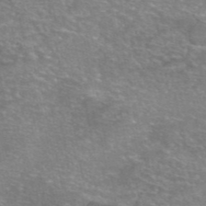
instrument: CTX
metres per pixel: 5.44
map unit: eAb
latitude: 46.1389
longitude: 102.4818
